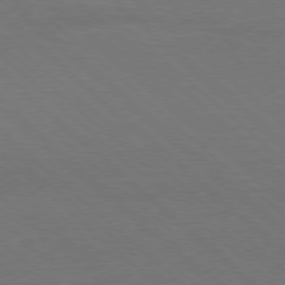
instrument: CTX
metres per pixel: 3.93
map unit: Ap
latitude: -78.5195
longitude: -86.4979
